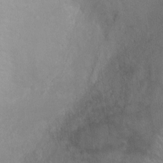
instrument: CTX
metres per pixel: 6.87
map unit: Ht
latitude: -2.1416
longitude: -17.3482
